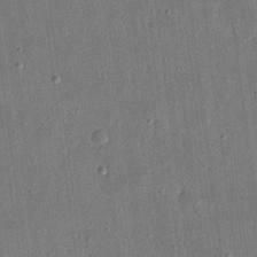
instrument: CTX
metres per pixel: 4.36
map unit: eHh
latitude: 16.2900
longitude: -70.5546
